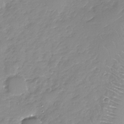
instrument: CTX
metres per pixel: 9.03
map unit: Nhe
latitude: -32.2362
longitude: -93.5182
